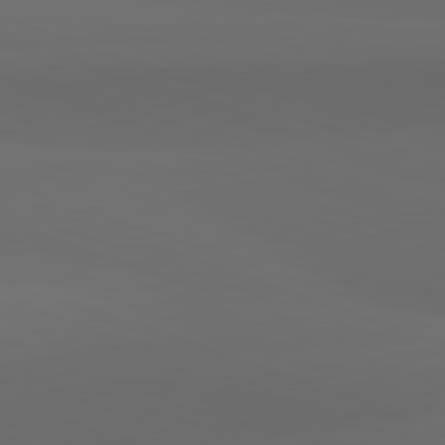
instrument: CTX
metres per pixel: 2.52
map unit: lApd
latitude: 82.2522
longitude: 134.4062
